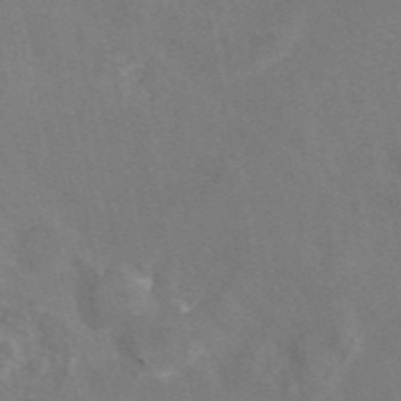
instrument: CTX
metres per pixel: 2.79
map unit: eAb
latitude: 45.8016
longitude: 115.5966
